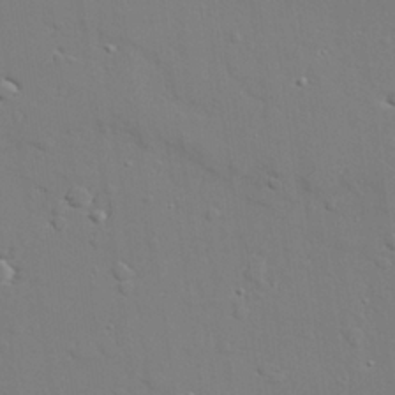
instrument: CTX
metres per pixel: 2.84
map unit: lAvf
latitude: 27.9528
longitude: -108.3656
